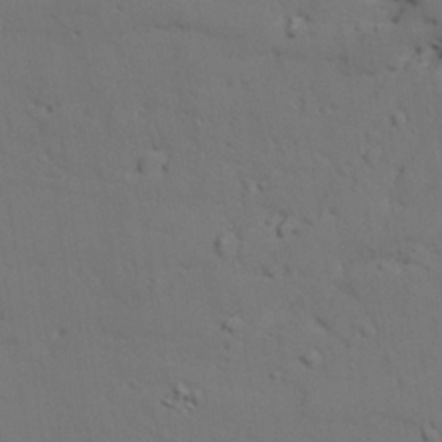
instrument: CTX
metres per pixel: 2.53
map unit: lAvf
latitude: 26.6491
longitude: -110.2145
